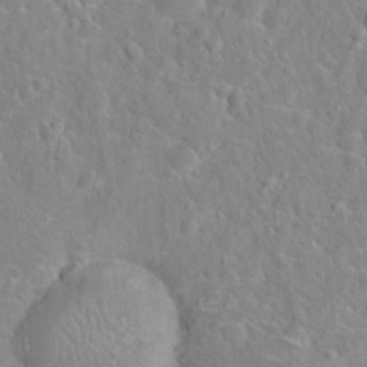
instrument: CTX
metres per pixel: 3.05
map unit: Hto
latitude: 16.4601
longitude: -42.2145
